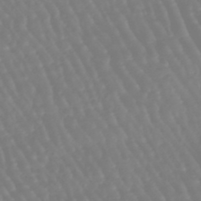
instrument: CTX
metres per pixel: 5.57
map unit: eHb
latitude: -46.0661
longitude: 79.4454
